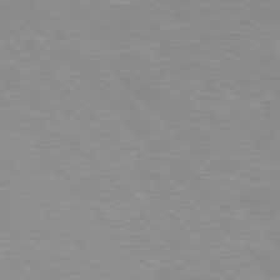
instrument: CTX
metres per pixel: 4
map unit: Hpe
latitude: 76.2333
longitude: -152.1956
